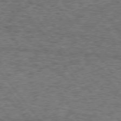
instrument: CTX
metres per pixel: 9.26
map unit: Hpe
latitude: 75.4049
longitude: -134.4979
